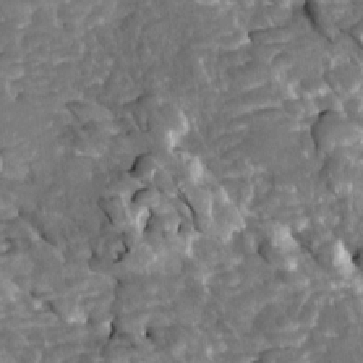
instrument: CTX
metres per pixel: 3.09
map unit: Htu
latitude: 1.4615
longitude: 142.3684
